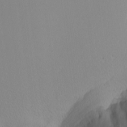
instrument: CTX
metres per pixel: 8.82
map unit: Nhu
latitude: -0.2740
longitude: -78.8191
